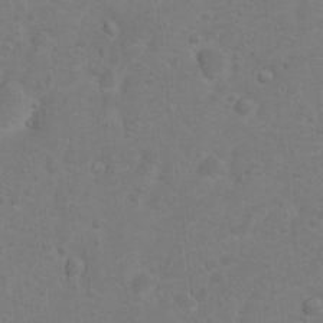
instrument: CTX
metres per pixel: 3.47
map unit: Nhu
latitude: 9.3482
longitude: -22.4979
